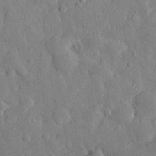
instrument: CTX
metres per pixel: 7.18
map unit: eHh
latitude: 29.2726
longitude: -77.1970
